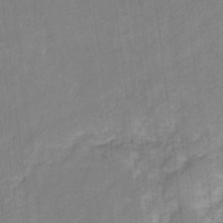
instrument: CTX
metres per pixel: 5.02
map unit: eHb
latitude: -30.1039
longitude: 66.0472
